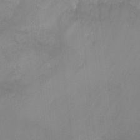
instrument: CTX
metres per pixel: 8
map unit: Ht
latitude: -3.1809
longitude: -28.2711
